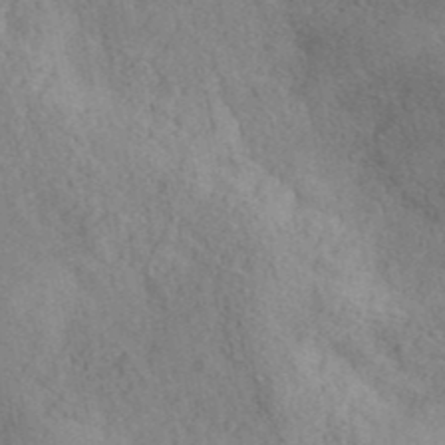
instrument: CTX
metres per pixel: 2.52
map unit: ANa
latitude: 41.4426
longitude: 52.2361
